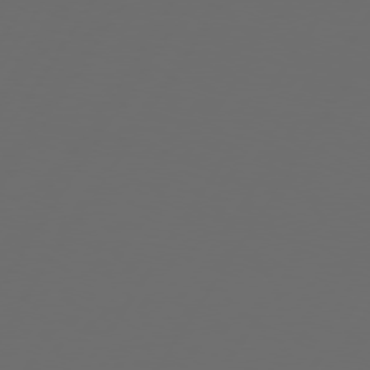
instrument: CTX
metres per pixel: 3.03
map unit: Hpe
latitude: 74.6491
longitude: -125.8961
